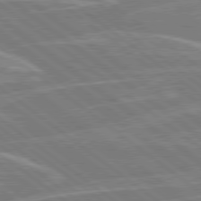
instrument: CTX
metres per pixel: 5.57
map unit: Hpe
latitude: 78.8758
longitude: -129.4426
